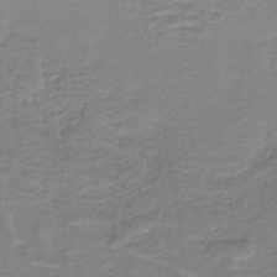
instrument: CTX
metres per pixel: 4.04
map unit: lHb
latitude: -40.5951
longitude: 53.4265
